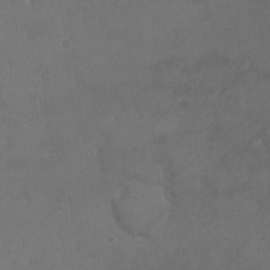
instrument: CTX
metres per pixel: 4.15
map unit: eHh
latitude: -4.1983
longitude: 19.7856
